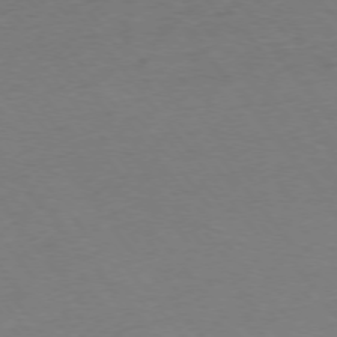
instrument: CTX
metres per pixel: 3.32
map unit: Ap
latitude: -76.1795
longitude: -89.0837
